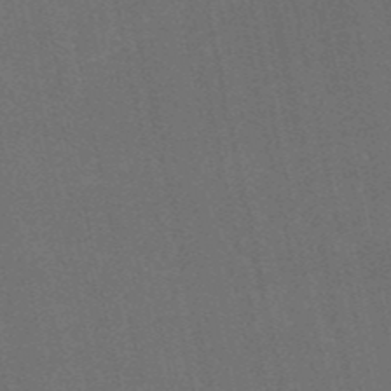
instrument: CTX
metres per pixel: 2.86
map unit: HNb
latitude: -52.1794
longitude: -40.0444
